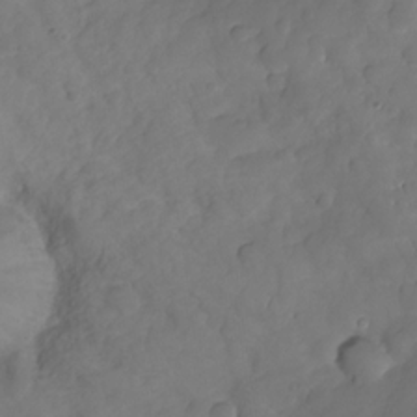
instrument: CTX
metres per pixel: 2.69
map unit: HNhu
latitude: -25.3321
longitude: 49.4644
